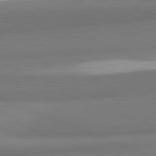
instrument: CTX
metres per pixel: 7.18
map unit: lApd
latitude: 82.1577
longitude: 160.6707
